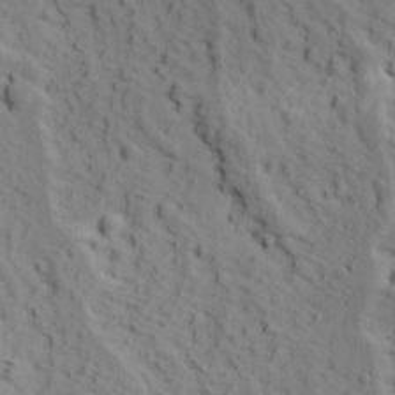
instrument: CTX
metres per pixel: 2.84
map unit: Ave
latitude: 12.0633
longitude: -104.8758
